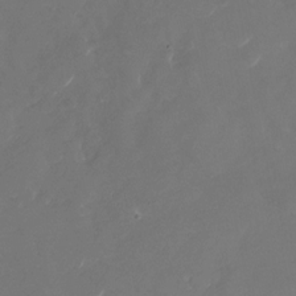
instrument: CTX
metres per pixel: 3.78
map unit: Nhu
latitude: -29.1620
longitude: -70.8002
